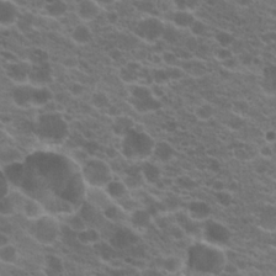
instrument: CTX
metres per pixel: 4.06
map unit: Hto
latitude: 20.3468
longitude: -36.2145
